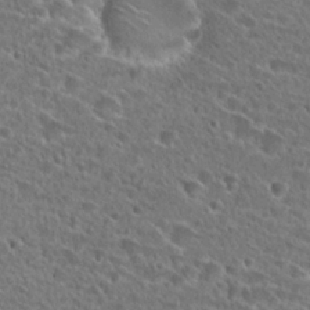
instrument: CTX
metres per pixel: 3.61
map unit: Hto
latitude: 25.8583
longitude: -46.3090
